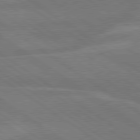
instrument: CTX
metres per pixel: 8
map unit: lApd
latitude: 79.8206
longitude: -124.8002
